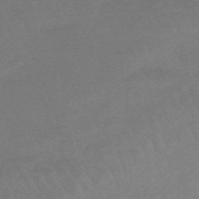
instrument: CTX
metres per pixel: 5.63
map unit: eHb
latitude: -48.7463
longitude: 86.5952
